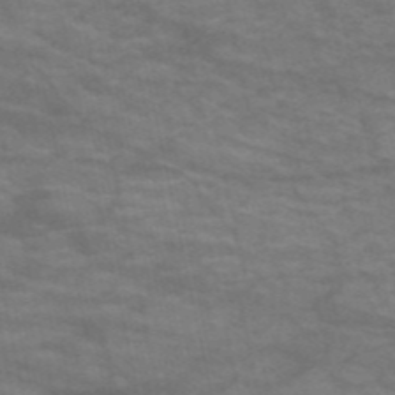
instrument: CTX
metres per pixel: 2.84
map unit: HNb
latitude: -53.2565
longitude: -43.7072
